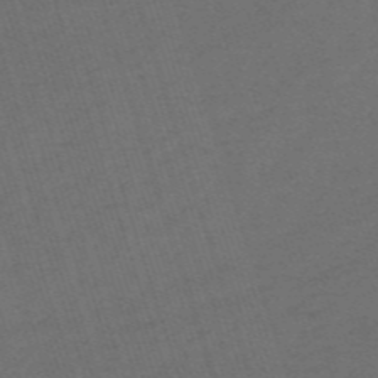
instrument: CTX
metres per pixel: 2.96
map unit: HNb
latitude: -55.6911
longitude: -45.1403
